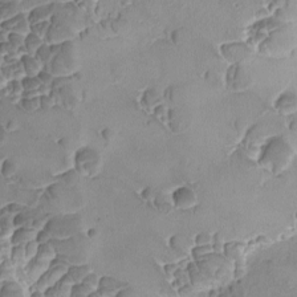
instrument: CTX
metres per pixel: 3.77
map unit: Ave
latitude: -9.0486
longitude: -122.2900
